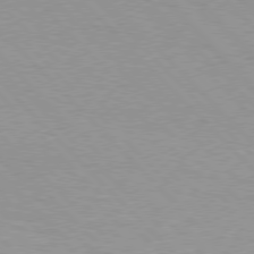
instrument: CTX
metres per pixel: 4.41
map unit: Hpe
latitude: 76.9324
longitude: -152.7624
